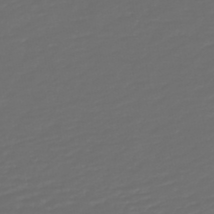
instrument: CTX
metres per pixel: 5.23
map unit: HNb
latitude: -47.9556
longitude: 55.2187
